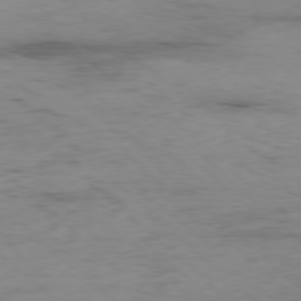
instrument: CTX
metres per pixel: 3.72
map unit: Ap
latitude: -77.9178
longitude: -90.3089
